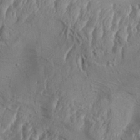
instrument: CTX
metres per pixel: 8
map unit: Aa
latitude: 34.1577
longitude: -136.2712
